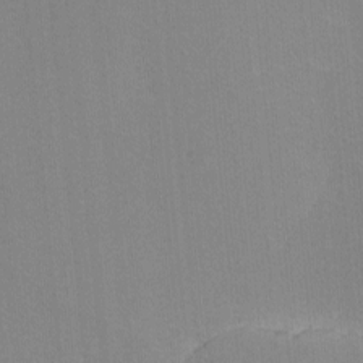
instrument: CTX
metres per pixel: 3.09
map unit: lHvf
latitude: -11.0864
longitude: -103.5938
